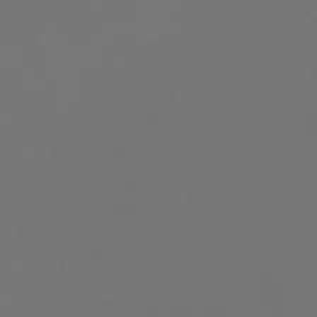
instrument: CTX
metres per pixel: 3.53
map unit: Nve
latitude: -59.3320
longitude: 56.6896
